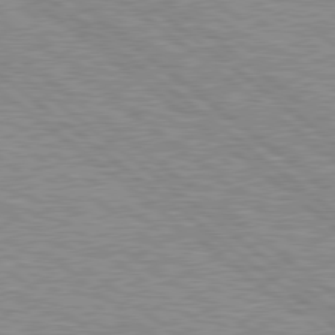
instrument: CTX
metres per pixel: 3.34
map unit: Hpe
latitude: 78.7247
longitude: -156.3845
